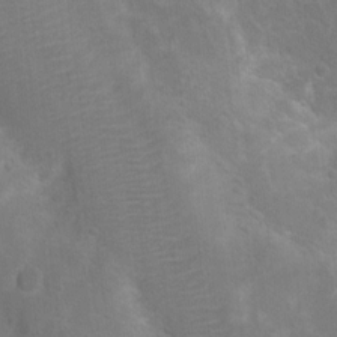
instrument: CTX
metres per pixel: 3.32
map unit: Nhu
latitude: 8.9703
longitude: -22.3278
